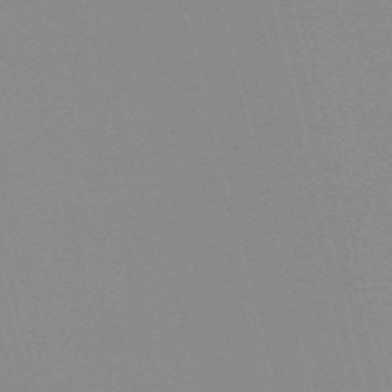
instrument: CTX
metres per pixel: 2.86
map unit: HNb
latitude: -56.1795
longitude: -42.4979
